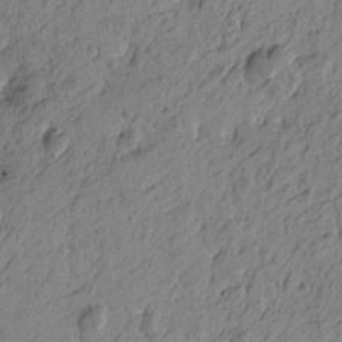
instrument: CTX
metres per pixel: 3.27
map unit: Htu
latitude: -5.1620
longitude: -179.6883
